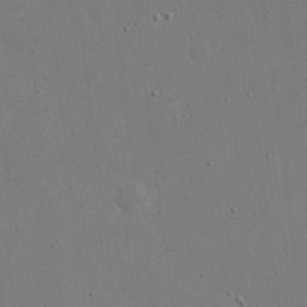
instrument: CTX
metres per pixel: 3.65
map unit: eHh
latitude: 20.4979
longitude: -71.2915
